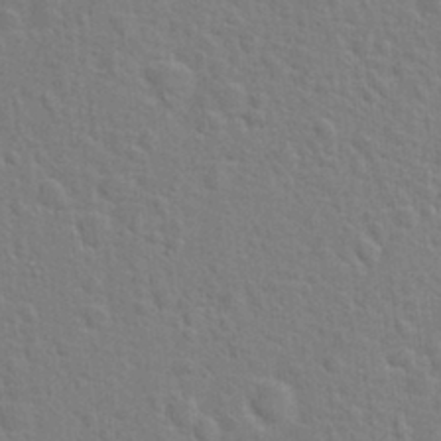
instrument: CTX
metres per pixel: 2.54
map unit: Hto
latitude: 22.3089
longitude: -47.3293
